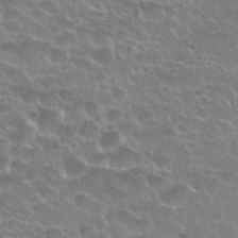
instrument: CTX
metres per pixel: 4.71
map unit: Nhu
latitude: 28.2333
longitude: -61.2159
